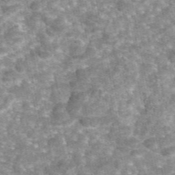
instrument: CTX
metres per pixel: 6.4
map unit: eAb
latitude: 45.8016
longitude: 103.9556
